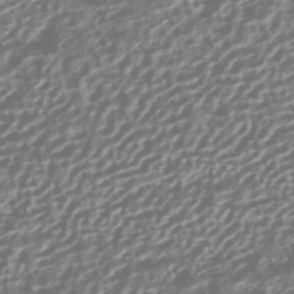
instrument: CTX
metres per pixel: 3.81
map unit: HNhu
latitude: -42.9730
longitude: 106.1795
